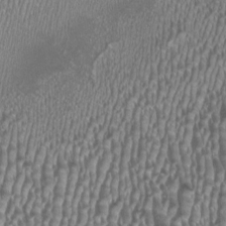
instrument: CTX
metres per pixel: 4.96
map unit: HNhu
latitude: -1.2754
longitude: -0.1766
